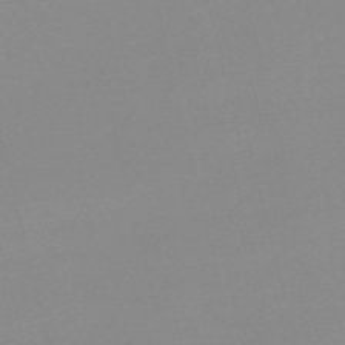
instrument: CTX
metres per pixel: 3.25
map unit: HNb
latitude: -56.0094
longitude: -42.5924
